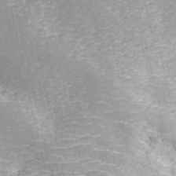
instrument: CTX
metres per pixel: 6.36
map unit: ANa
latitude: 44.6868
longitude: 46.3117
